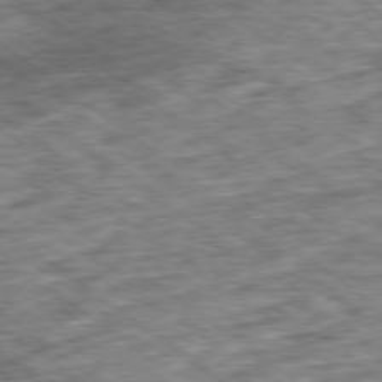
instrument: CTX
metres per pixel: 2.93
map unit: Ap
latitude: -79.5399
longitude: -76.4979
